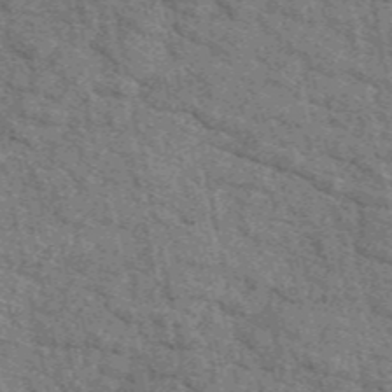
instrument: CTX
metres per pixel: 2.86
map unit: eAb
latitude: 48.8569
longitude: 106.3873
